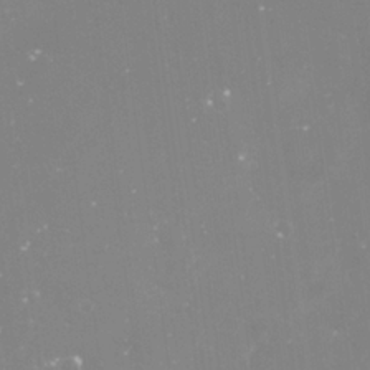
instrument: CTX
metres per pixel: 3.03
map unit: Nve
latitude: -17.5022
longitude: -59.3482
